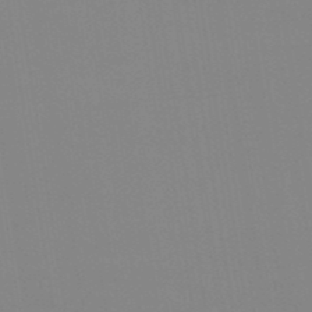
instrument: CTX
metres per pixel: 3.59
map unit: eHb
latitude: -49.3888
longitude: 67.5777
